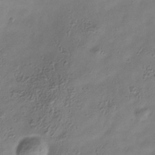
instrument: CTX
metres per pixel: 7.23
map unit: Hve
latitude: -34.4251
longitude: 89.3509
